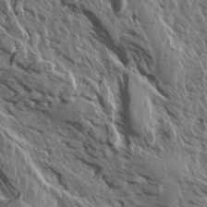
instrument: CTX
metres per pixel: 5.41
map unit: Aa
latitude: 14.2334
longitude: -143.1970
